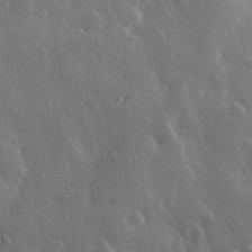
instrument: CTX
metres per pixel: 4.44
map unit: Hve
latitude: 27.4049
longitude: 146.9919
